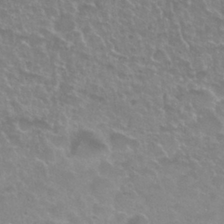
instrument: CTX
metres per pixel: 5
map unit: Nhu
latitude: 25.4237
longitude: -51.4048
